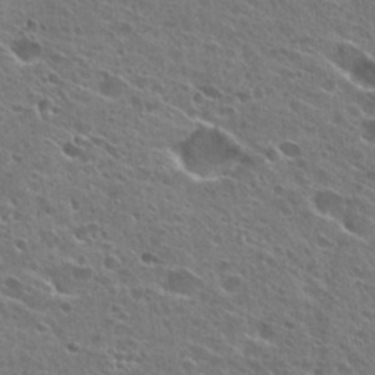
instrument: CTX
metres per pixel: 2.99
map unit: Hto
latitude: 26.6302
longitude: -44.4790
